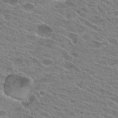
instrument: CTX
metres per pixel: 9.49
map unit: Hto
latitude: 25.1025
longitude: -42.5924
